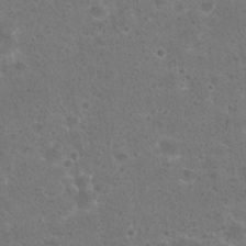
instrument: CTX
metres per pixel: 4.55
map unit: Hto
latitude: 22.5546
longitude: -48.3845
